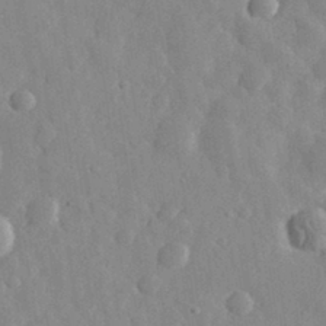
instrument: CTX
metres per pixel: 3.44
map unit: eHh
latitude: 31.7450
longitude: -72.3468
